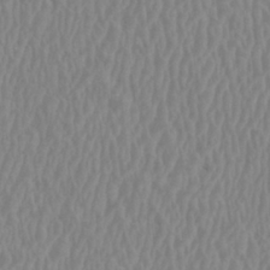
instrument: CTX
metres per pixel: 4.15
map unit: HNhu
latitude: 2.4601
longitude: -1.6882
